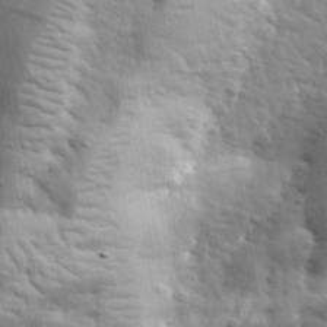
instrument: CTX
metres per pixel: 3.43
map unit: lHvf
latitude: 34.2333
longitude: -81.4237
